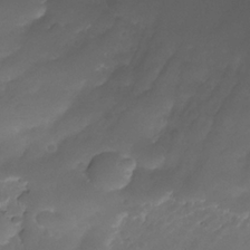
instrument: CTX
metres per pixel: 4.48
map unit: Nhe
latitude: -34.6141
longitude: -145.9717
